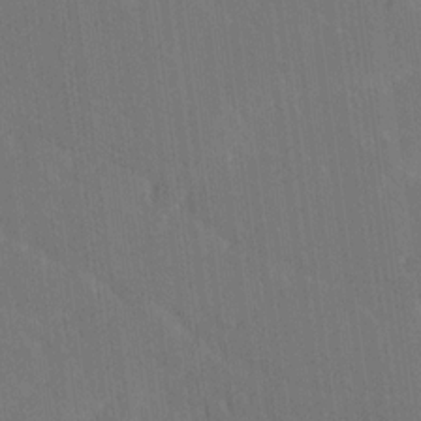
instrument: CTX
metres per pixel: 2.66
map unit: Ave
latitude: 19.3292
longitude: -137.4616
